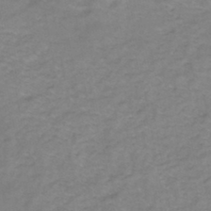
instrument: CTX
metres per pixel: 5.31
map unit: eHh
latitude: -46.1794
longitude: -29.8205
